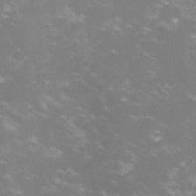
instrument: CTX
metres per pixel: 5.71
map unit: lHvf
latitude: -13.8234
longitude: -100.1578
